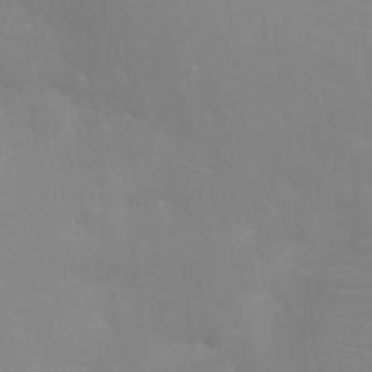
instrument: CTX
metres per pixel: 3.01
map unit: Ht
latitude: -4.3495
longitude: -25.3481
